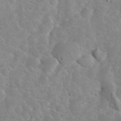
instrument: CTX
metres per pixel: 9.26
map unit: eHh
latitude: 35.8583
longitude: -64.8947
